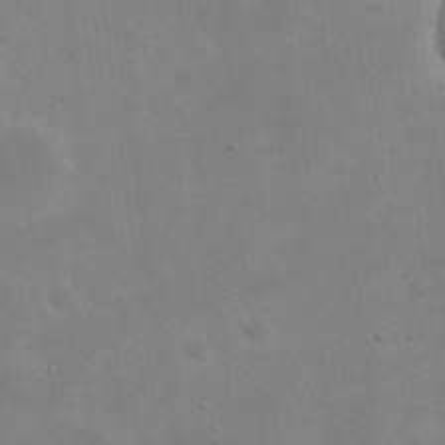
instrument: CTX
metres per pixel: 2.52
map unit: eHh
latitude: 20.5735
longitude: -69.6505
